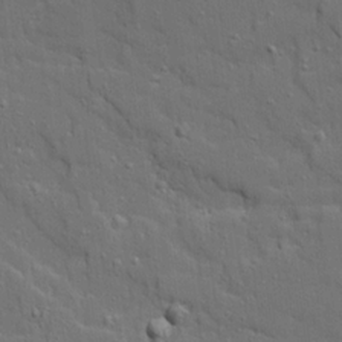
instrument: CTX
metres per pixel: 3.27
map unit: Ave
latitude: 19.3103
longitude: -128.7246
